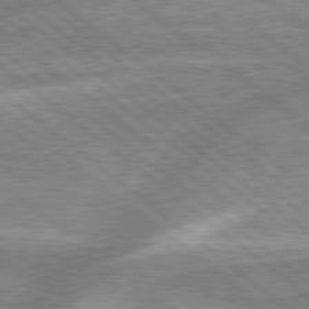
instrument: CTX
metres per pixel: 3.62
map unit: lApd
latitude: 79.0459
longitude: -157.9717
